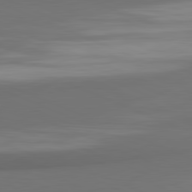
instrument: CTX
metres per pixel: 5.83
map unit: lApd
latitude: 81.8772
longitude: 171.4644
